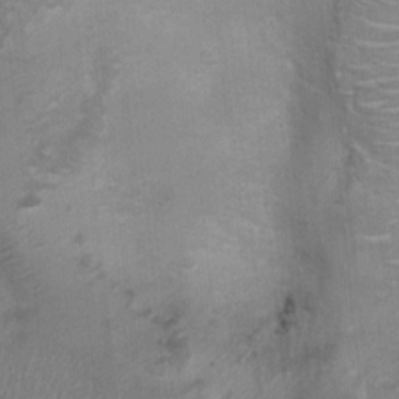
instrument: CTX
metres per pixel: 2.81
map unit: Ht
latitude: -1.8045
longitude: -14.8947
